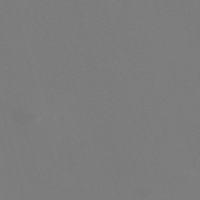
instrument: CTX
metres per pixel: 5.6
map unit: Nve
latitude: -58.4062
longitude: 60.0850
